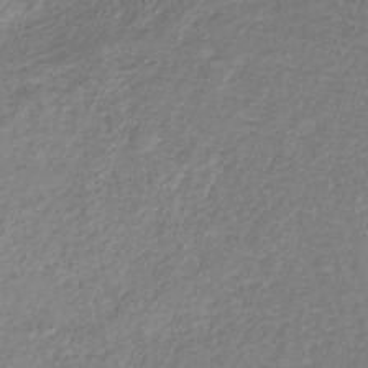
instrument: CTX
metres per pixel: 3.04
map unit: HNb
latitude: -34.2173
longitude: 56.1039
